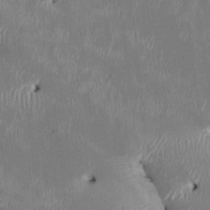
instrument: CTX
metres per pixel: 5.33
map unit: HNhu
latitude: 2.4601
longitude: -5.6883
